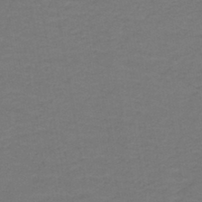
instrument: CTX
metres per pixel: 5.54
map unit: lHb
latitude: -43.3887
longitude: 54.0283
